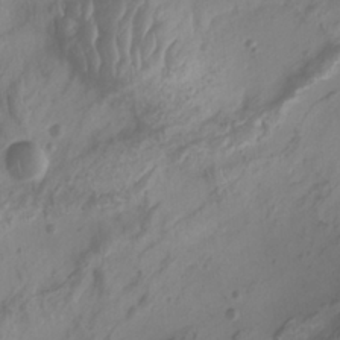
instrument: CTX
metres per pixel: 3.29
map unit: Aa
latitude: -8.2361
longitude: -77.8205
